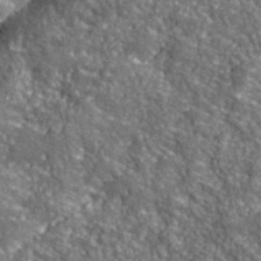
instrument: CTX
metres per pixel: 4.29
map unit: eHh
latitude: 42.4412
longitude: -91.1592
